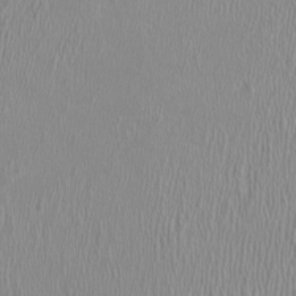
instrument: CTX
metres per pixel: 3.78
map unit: HNhu
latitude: -1.2376
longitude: 1.9556
